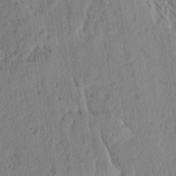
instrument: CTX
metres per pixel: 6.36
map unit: lAvf
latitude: -4.4629
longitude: -113.8961
